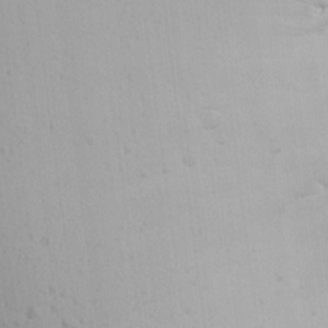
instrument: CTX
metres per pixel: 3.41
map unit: Aa
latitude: 14.7058
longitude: -143.2159
